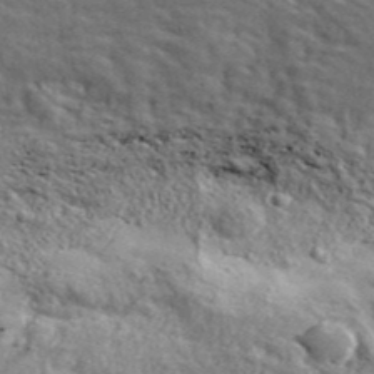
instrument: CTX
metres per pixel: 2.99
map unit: eHh
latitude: 42.3845
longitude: -89.9151
